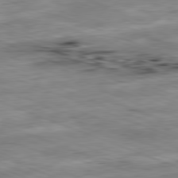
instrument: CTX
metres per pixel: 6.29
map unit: Ap
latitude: -81.9556
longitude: -81.9528
